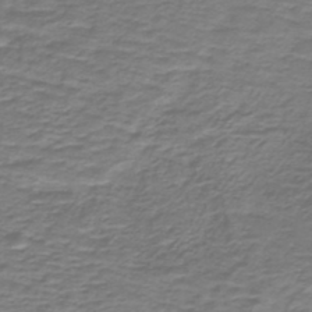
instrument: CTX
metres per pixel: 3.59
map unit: lHb
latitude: -42.9730
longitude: 57.1809
